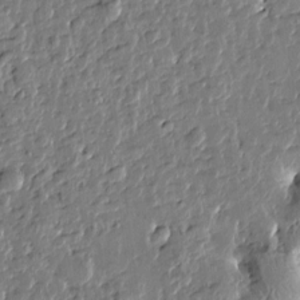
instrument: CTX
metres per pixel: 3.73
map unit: Htu
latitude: -0.0094
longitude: -178.4790
